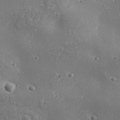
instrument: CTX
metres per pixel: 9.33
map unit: Aa
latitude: 32.7813
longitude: -133.9339
